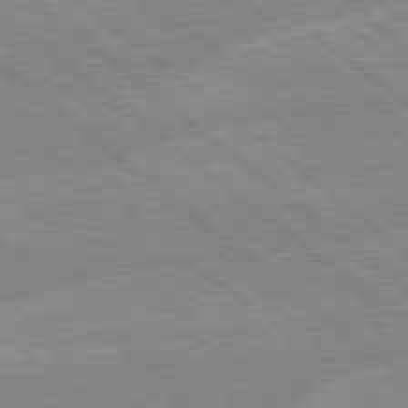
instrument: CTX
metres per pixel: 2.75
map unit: Hpe
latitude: 78.3468
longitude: -160.2900
